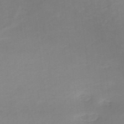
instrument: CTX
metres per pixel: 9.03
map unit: HNb
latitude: -49.5210
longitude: -45.3859
